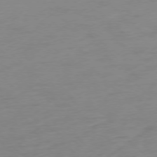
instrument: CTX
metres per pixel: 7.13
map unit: Ap
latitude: -77.2754
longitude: -77.6882
